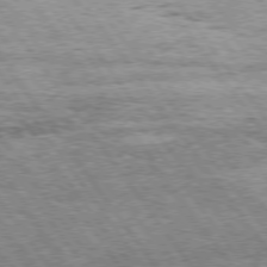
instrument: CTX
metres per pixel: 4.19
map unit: Hpe
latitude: 75.1781
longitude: -155.6883
